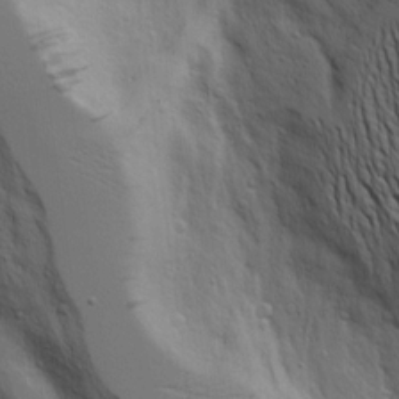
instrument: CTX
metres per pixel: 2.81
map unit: Aa
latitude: 18.9136
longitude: -125.7260
